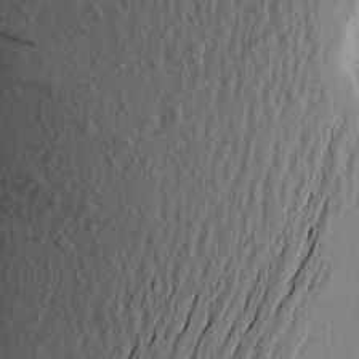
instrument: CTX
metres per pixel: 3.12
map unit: Aa
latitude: 16.7246
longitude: -145.7827
